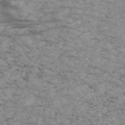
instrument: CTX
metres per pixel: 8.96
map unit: Nve
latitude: -58.3873
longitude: 54.6708
